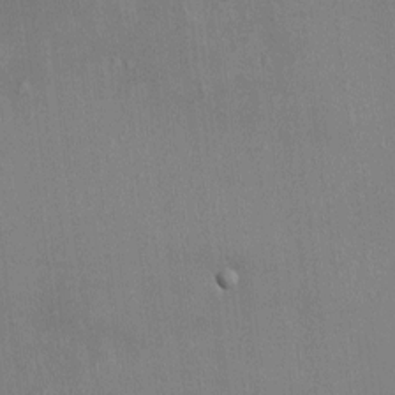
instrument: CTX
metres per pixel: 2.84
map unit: HNhu
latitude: 5.4804
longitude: 7.4265
